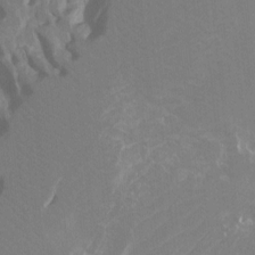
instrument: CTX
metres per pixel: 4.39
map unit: Ht
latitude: -8.3117
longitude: -28.4034
